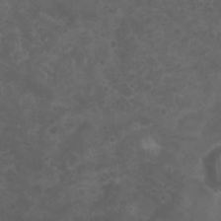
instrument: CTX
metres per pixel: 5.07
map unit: Nhu
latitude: 3.5560
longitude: -15.0270
